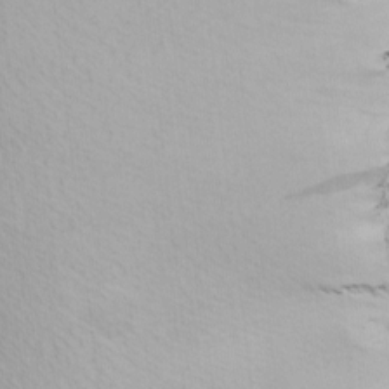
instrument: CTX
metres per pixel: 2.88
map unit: lAa
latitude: -10.5007
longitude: -125.5182
